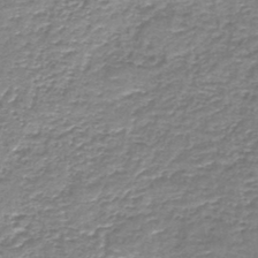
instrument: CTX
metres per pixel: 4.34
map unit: HNb
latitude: -44.1039
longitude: 50.3495
